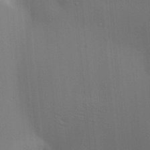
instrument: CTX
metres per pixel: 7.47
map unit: lAa
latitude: 18.3467
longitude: -139.2726
